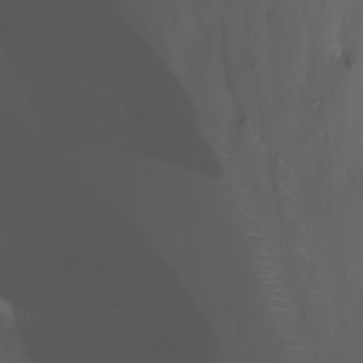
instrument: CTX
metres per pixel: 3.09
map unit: Nhu
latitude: -13.6344
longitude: -63.2537
